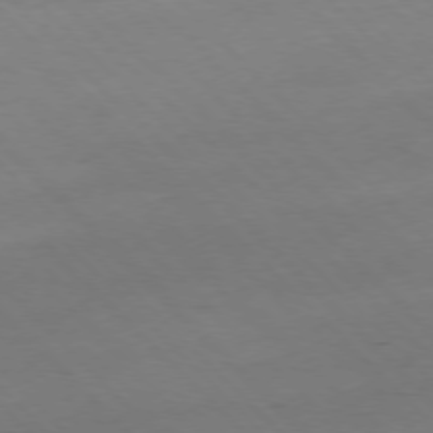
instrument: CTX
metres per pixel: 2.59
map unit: Hpe
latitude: -77.1809
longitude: 12.9920
